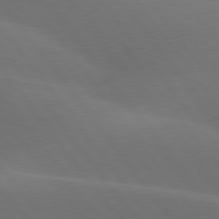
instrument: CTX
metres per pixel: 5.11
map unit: lApd
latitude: 77.7071
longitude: -52.2334
